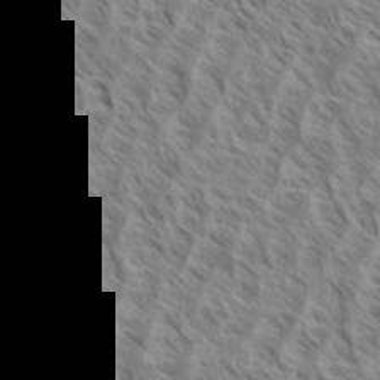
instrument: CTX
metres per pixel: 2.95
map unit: eHh
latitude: 34.6679
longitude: -139.0836
